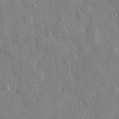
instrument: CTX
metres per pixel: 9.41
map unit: eHh
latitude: 29.4615
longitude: -79.3671
